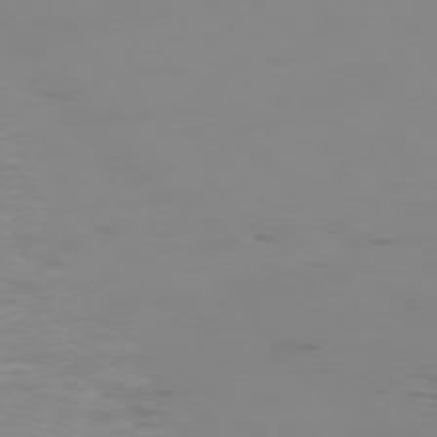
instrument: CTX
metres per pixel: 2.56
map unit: Ap
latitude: -76.1228
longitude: -83.2725
